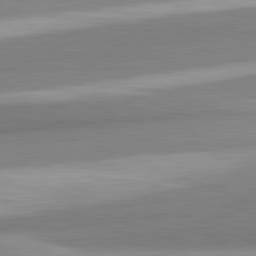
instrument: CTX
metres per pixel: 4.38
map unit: lApd
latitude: 82.2144
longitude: 179.5777
